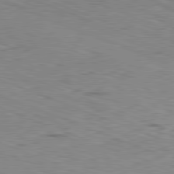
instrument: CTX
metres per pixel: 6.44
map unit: Ap
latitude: -81.8800
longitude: -69.9150
